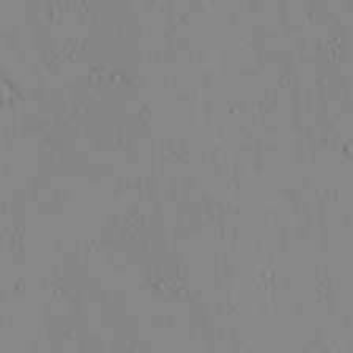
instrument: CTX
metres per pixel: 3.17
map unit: eHh
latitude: -0.0094
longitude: 17.9556
